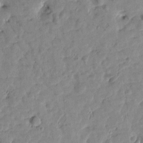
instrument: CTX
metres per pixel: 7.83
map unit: Htu
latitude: 1.9906
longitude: 179.7477
